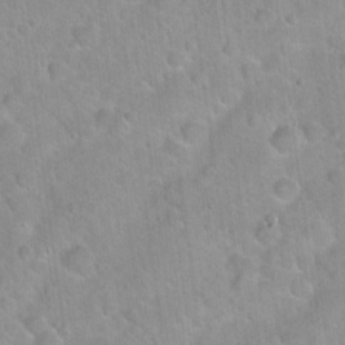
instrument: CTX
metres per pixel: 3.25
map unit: Hto
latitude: 21.3293
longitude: -52.5924
